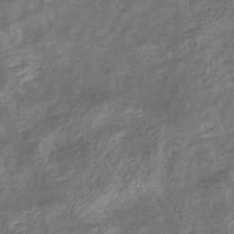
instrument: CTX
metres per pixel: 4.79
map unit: eHb
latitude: -38.7652
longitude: 76.1417
